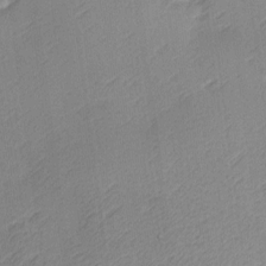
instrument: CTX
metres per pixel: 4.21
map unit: Hve
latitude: 13.1025
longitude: -90.7057
